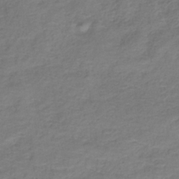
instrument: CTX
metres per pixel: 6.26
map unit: lHb
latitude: -36.4818
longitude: 72.5385
